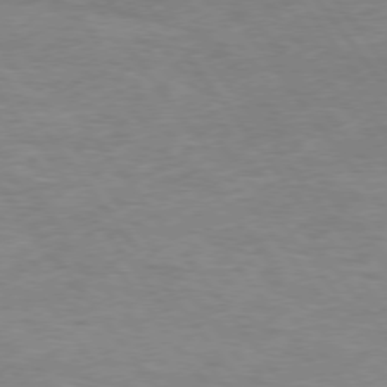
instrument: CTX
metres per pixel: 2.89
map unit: Hpe
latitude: 75.0458
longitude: -143.1970
